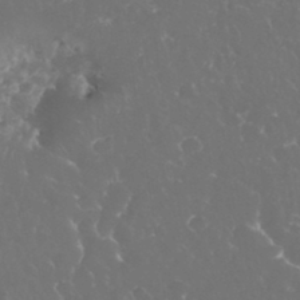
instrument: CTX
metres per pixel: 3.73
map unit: eHh
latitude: 34.5734
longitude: -63.5749
